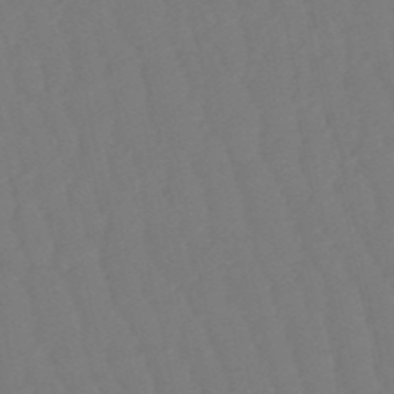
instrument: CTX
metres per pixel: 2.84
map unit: eHb
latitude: -50.5574
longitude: 77.4832
